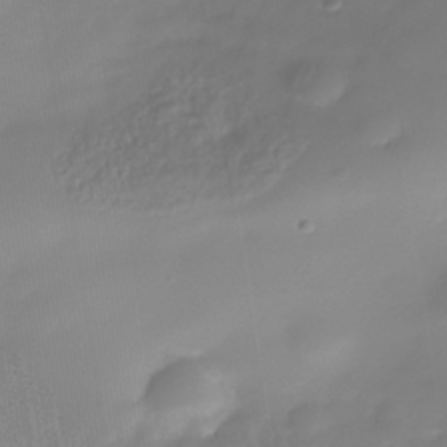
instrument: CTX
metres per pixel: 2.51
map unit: Nhe
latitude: -38.2740
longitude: -120.3657
